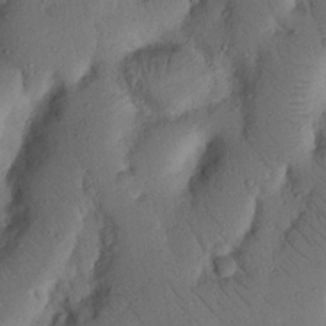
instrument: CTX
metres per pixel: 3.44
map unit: Nhu
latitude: 20.4223
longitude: -75.2348
